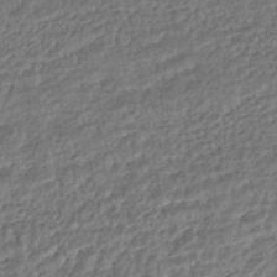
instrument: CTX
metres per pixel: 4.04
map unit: HNhu
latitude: -45.8989
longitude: 104.2361
